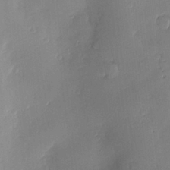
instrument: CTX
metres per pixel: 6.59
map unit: Nve
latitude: -7.5210
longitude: 174.5762
